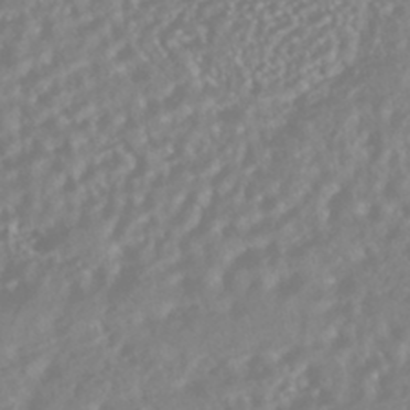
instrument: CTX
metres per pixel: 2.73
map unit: HNhu
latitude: -44.9731
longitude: 103.6722
